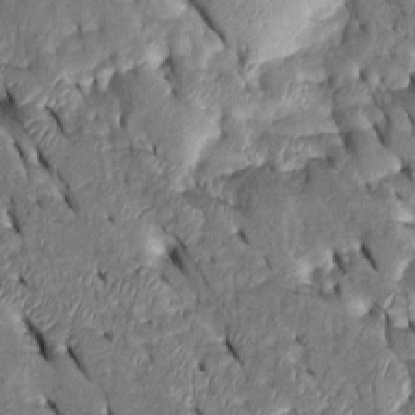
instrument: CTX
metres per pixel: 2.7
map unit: Htu
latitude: -0.8030
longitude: 149.6911
